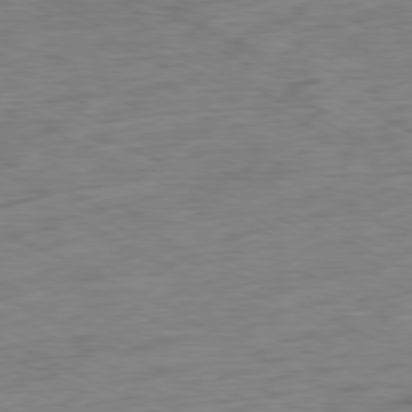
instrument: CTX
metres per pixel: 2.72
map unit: Ap
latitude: -80.1984
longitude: -82.2711
